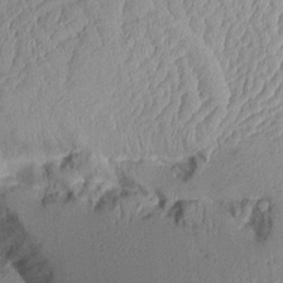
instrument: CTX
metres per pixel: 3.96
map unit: Aa
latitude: 10.2901
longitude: -128.4034
